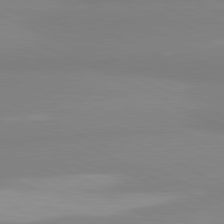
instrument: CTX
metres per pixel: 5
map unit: lApd
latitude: 81.4426
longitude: 179.2754
